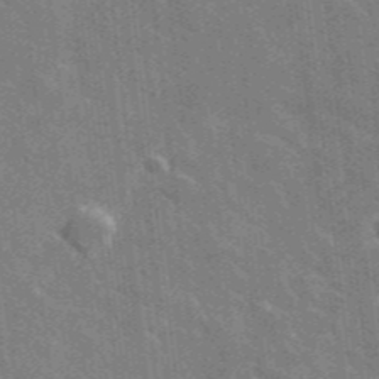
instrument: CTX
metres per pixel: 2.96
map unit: lHvf
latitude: 36.3656
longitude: -91.1403
